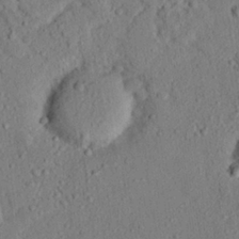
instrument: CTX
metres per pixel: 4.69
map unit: eHh
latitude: 25.1970
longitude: -80.1011
